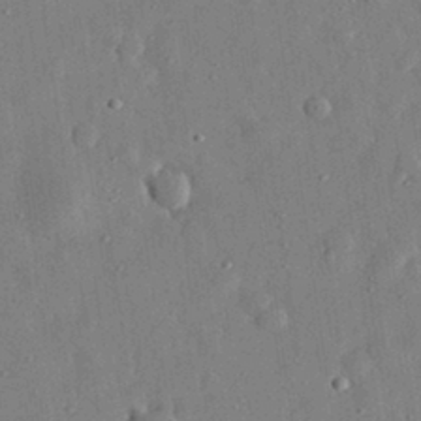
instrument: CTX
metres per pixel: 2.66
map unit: eHh
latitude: 31.0648
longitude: -75.4426
